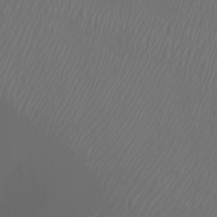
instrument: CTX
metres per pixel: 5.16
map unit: Htu
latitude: -6.1417
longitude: -70.4223
